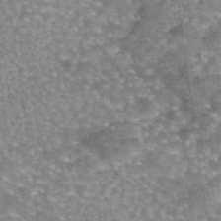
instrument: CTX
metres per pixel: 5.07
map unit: eAb
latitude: 45.2726
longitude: 105.4643
